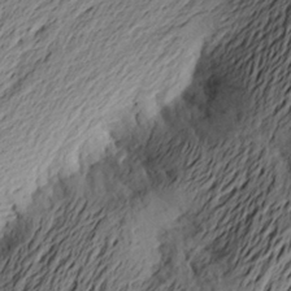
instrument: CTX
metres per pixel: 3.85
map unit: Aa
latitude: 23.3671
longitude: -149.8772
